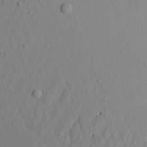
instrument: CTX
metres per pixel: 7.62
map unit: Aa
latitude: 22.6679
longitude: -144.3845
